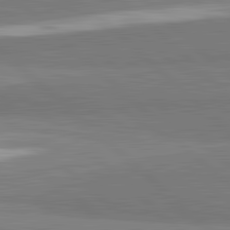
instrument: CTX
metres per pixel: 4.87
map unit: lApd
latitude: 82.1388
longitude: 162.3873
